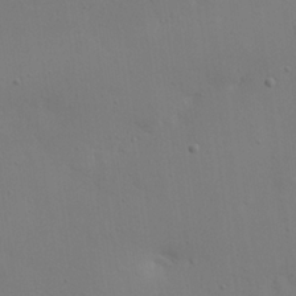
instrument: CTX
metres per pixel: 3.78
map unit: eHh
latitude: 25.5938
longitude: -69.8206
